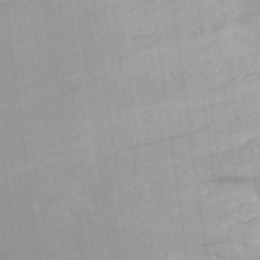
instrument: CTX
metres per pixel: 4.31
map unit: Aa
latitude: 26.2901
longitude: -134.3089
